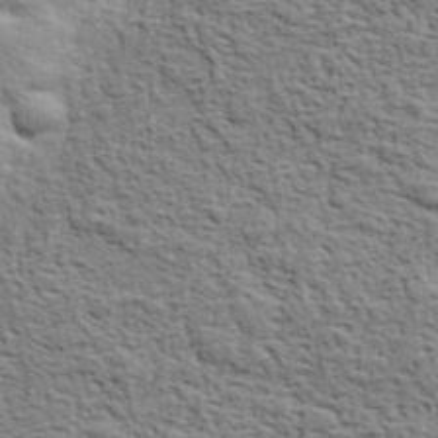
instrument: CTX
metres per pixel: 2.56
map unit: eHh
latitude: 37.3860
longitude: -81.8394
